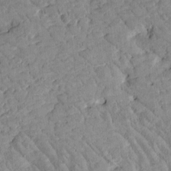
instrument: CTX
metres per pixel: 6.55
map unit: Htu
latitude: -1.7289
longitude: 174.7463
